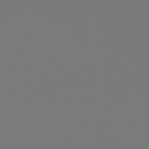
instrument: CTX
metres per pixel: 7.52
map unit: Hpe
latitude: 78.3656
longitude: -162.1956
